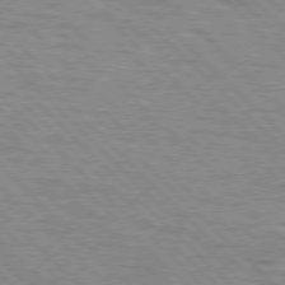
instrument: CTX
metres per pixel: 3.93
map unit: lApd
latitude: 76.9136
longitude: -78.4412
